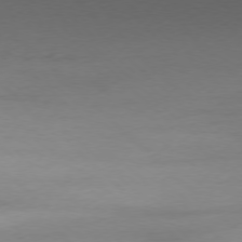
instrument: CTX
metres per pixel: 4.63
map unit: Ap
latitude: -77.6344
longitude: -70.5168
